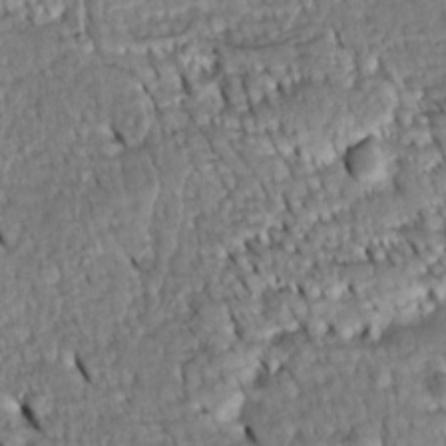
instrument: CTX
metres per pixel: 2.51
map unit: Htu
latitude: -5.1242
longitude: 153.5966
